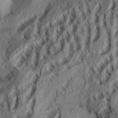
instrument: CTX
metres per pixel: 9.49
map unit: Aa
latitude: 33.6316
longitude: -137.2537
